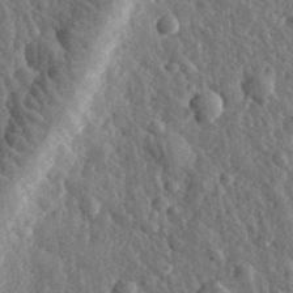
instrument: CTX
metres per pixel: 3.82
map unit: eHh
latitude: 33.2159
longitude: -79.8017
